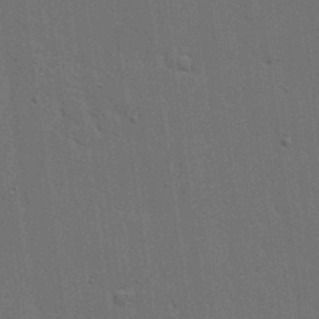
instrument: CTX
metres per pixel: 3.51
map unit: lHvf
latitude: 18.9891
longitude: -113.7072
